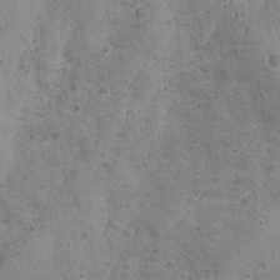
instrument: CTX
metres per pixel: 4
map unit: Ave
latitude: -8.2361
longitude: -118.9513
